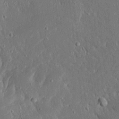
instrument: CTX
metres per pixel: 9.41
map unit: Ave
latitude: 17.3671
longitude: -140.2900
